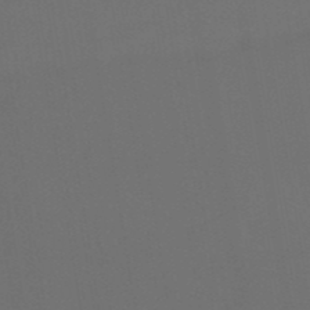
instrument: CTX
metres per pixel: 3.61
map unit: eHb
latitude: -50.5007
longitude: 67.9367
